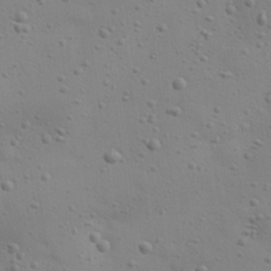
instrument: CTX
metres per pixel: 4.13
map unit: eHh
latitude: 24.4412
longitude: -69.8206
